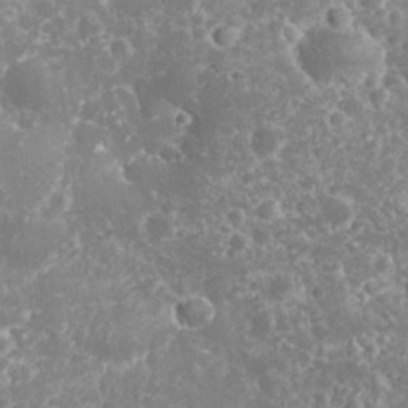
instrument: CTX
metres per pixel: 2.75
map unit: eHh
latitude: 32.7057
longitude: -61.8016
